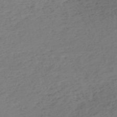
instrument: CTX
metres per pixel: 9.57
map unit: HNb
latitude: -54.5007
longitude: -44.0822
